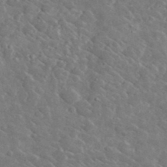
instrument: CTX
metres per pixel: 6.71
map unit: lHvf
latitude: 36.9514
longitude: -89.6505
